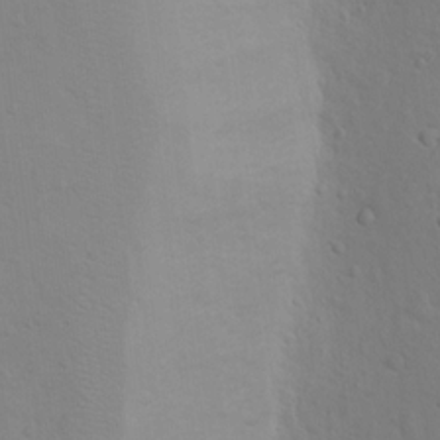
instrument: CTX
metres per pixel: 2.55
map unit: Nhu
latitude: 13.8017
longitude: -27.9906
